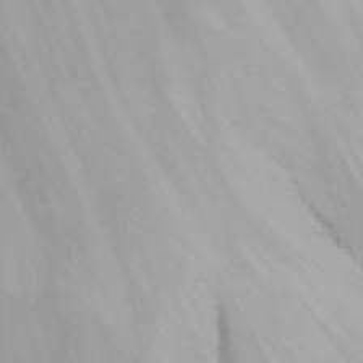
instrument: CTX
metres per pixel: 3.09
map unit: Nhu
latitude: -13.0487
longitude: -64.1011
